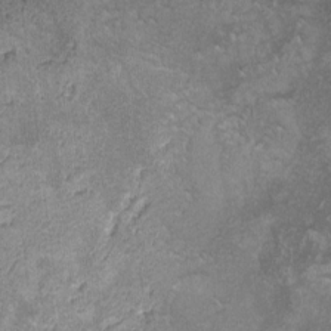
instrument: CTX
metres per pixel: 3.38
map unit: lHvf
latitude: -13.5399
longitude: -101.5749
